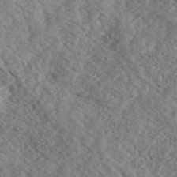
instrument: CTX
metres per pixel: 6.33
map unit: eHh
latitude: 36.1011
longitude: -139.5749
